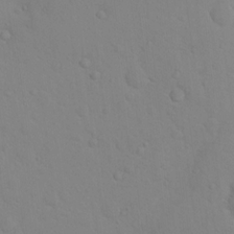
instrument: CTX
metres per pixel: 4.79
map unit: Nhu
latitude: 13.6505
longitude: -27.9150
